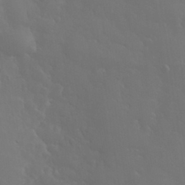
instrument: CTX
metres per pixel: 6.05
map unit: eHh
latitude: 33.5371
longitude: -60.4223
